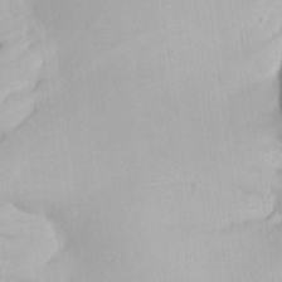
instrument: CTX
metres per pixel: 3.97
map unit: Aa
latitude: 24.7435
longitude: -136.8569
